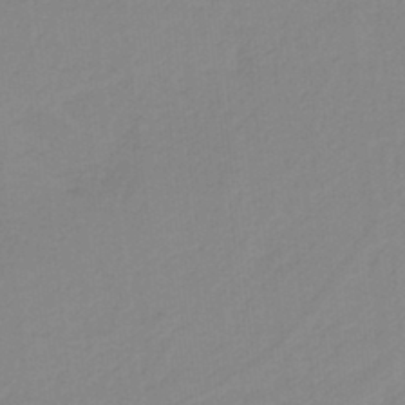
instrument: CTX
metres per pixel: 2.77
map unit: HNb
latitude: -37.0108
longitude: 56.2361
